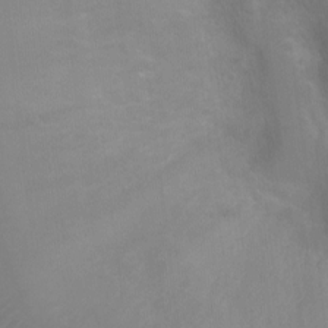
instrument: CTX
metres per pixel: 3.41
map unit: Ht
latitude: -2.6707
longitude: -24.5734
